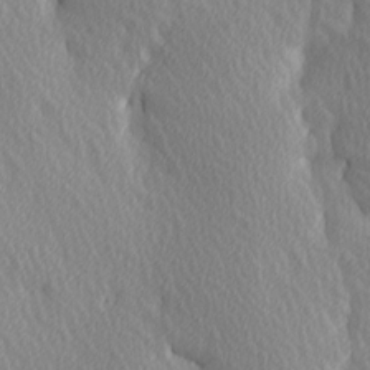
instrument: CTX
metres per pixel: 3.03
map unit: Ave
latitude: 3.5938
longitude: -112.6490
